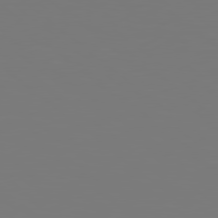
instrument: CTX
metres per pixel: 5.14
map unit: lApd
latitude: 79.0648
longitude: -173.9528
